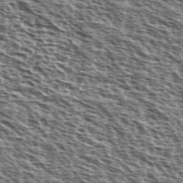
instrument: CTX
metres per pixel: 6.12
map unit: Ave
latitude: 38.1389
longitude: -110.6869
